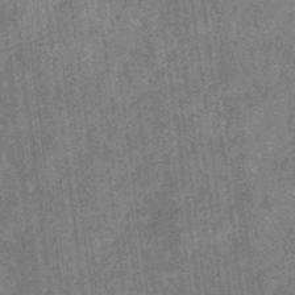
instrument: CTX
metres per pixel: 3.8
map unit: eHb
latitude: -35.8422
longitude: 79.3320
